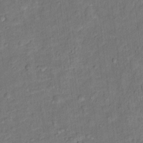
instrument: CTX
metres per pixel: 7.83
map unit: Ht
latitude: 13.3860
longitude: -40.1010
